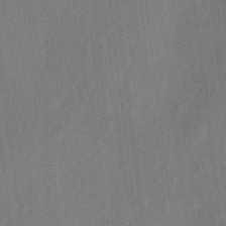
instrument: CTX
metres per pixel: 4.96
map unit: eHh
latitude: 4.6301
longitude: -73.5560
